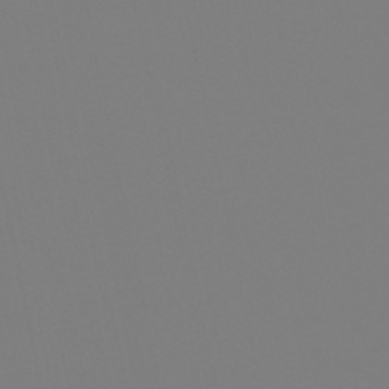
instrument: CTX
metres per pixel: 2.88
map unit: eHb
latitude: -49.7100
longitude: 85.1242
